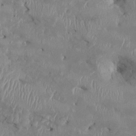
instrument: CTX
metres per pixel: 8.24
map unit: HNhu
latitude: 1.5371
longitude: -6.1011
